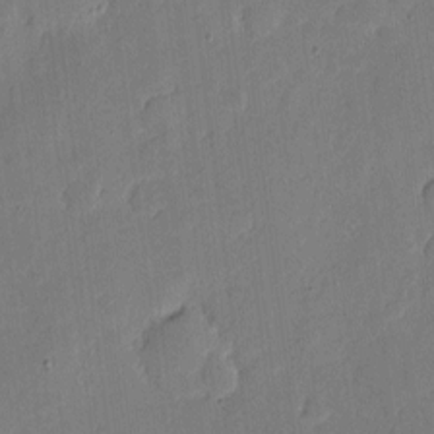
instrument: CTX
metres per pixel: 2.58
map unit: eHh
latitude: 5.0080
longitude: -72.2901
